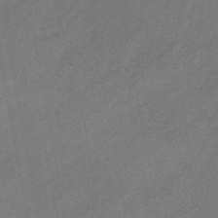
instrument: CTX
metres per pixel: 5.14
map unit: eHb
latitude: -43.7666
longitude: 86.5574
